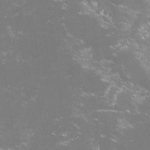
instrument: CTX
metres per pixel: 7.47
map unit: lHvf
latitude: -14.7464
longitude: -101.1592
